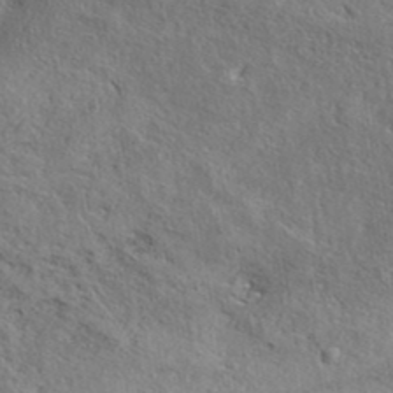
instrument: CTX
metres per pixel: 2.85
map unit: eAb
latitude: 39.3293
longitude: 113.4266
